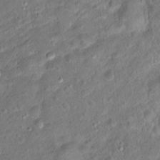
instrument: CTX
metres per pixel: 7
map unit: Ht
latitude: 14.9703
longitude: -40.9891
